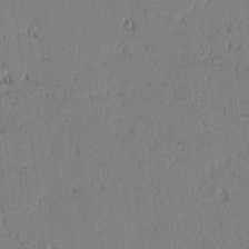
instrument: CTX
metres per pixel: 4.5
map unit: lAvf
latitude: 2.4034
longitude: -107.0458
